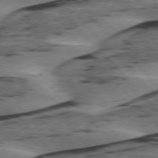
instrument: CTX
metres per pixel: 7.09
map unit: lApd
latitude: 75.9528
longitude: -78.2712
